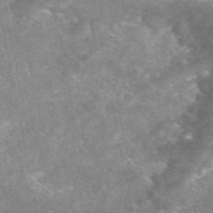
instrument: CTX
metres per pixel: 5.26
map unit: eAb
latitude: 47.1404
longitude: 125.3132
